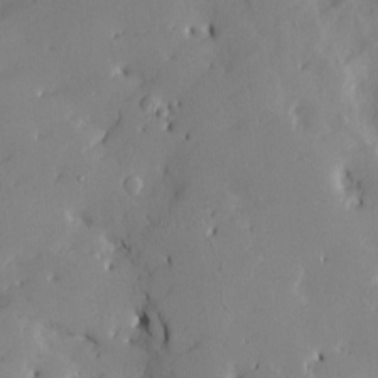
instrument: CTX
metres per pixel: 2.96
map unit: Htu
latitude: -8.1228
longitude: 175.9745
